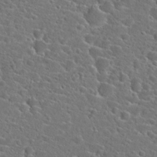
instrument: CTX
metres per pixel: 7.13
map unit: Hto
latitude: 23.7072
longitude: -45.1025
